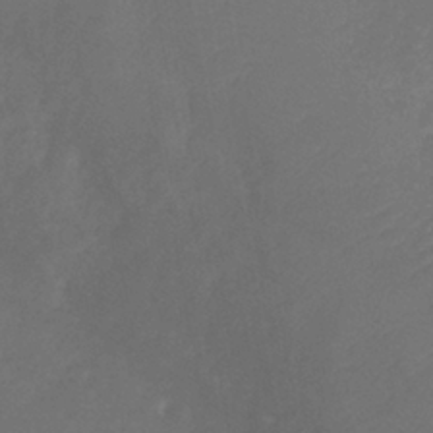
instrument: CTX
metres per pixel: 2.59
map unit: eHb
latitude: -39.5021
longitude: 76.5952
